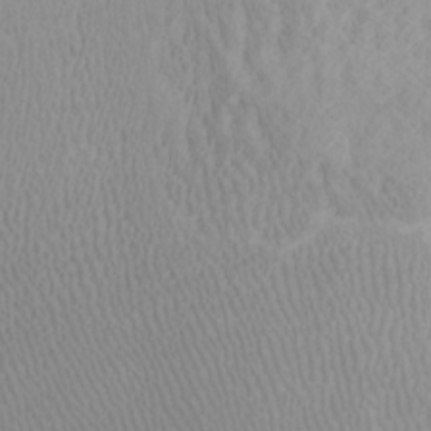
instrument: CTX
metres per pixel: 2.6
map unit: Htu
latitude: -7.6533
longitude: -66.3656
